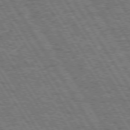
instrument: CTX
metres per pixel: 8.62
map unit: Hpe
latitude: 73.5938
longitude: -126.4223
